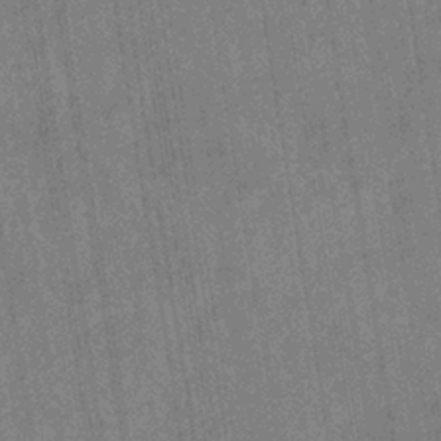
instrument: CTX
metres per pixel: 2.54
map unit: eHb
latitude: -35.0675
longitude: 81.4455
